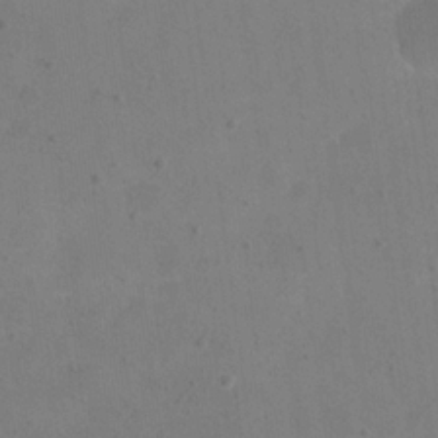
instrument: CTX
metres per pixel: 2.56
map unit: eHh
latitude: 20.3279
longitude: -65.0458
